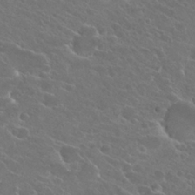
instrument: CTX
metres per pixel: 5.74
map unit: Hto
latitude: 24.8380
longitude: -39.6505
